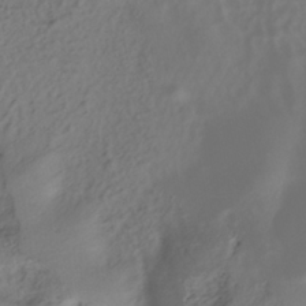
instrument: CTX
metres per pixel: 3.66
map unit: HNhu
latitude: -39.5777
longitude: 97.8800
